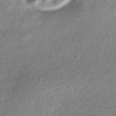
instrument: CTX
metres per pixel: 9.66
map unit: HNhu
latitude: -41.3698
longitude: 98.3873
